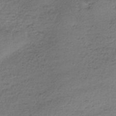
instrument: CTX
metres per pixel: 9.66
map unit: lHb
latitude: -35.4643
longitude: 62.3873
